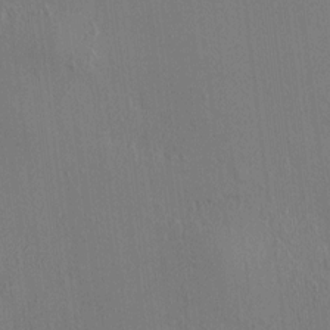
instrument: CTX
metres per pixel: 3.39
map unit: HNhu
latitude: 7.2159
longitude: 14.9164
